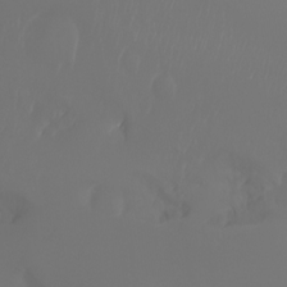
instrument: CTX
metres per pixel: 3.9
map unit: Aa
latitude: -7.4643
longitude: -72.3657
